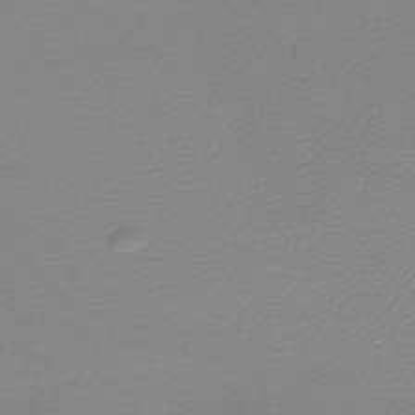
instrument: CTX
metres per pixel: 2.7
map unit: lHb
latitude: -45.2187
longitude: 61.6911
